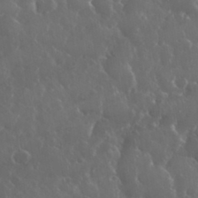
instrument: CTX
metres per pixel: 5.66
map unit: eHh
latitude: 33.8961
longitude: -60.9136
